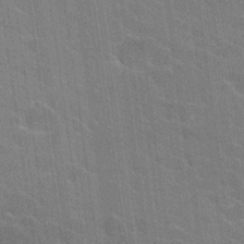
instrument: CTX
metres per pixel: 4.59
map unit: Hto
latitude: 25.7260
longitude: -43.2915
